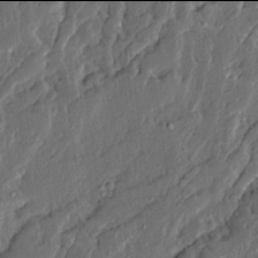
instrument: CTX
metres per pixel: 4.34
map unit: Ave
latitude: 13.9906
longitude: -136.7435
